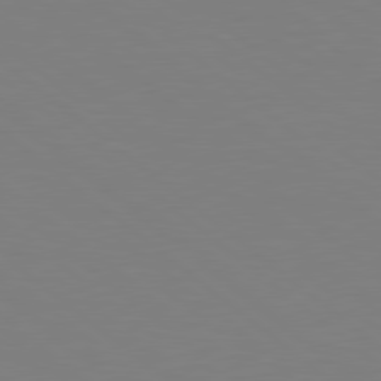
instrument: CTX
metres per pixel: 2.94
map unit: Hpe
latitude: 78.8569
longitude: -165.8583
